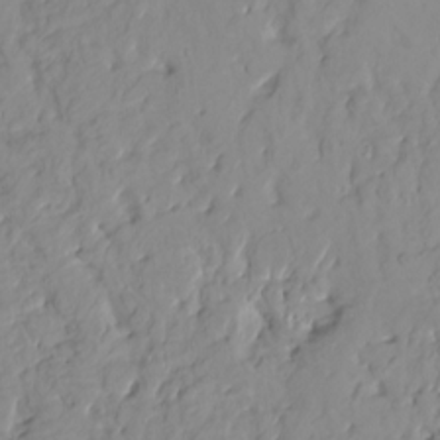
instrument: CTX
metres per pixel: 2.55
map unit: HNhu
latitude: 2.0633
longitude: 7.8800
